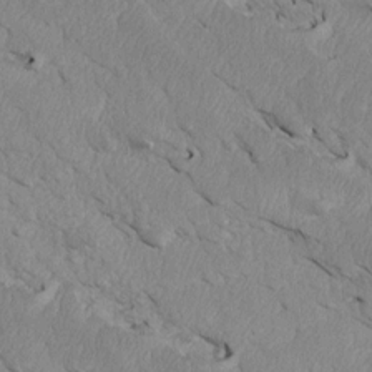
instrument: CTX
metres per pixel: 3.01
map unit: Htu
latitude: 3.5560
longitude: 152.9919
